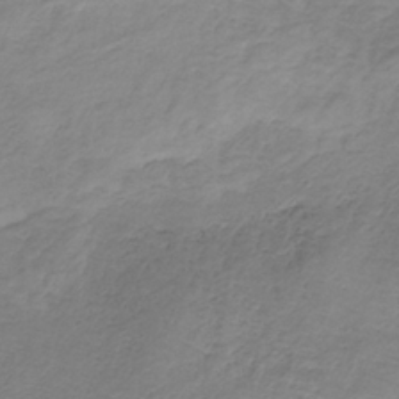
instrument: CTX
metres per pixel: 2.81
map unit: HNb
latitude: -33.2754
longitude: 58.0283
